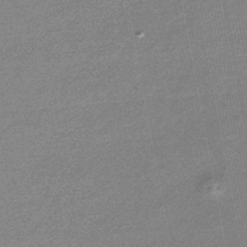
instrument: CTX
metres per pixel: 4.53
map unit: lHb
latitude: -46.4818
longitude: 72.0661
